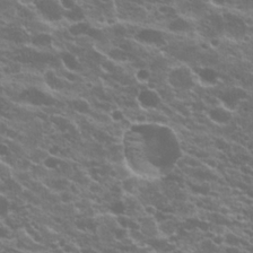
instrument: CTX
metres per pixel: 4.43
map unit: Hto
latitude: 20.8002
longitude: -35.1781
